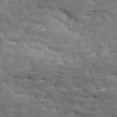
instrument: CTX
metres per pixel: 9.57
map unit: Ave
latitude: 17.6505
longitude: -135.8394
